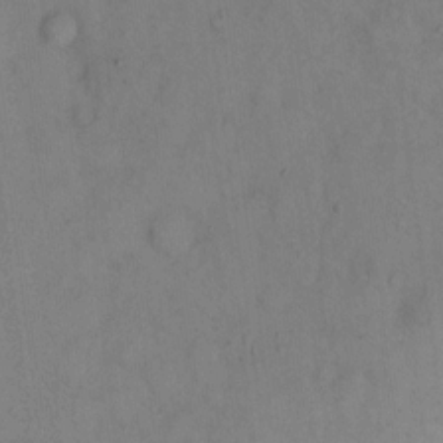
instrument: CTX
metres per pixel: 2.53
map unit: eHh
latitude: 13.7450
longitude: -62.2901
